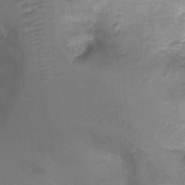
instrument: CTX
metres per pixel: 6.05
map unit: Ht
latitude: -2.8974
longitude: -28.7246
